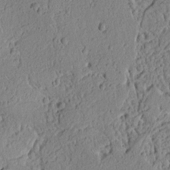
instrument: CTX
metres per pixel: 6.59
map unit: Ht
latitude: 9.0459
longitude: -75.3293
